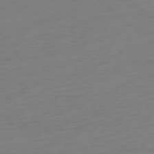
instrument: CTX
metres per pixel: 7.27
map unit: Ap
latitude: -78.8786
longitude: -67.1781
